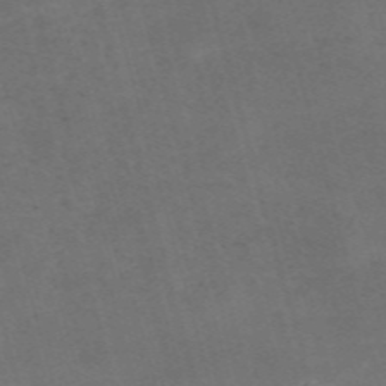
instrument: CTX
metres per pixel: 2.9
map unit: Nve
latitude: -59.6154
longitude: 57.2754
